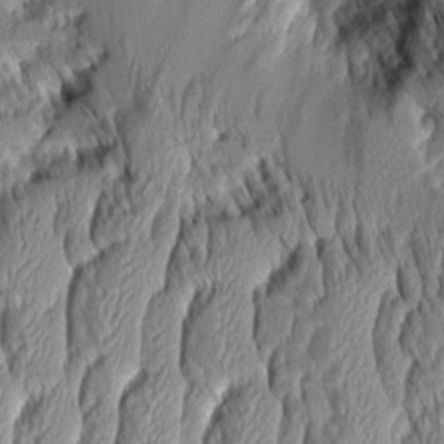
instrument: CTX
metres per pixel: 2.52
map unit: Aa
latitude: 7.7639
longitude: -129.5938
